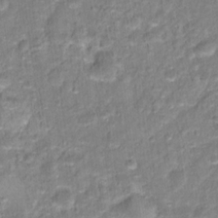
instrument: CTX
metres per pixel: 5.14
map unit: Hto
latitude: 16.7057
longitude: -37.3104
